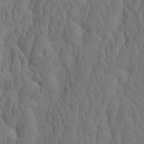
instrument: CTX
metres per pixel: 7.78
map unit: eHh
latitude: -1.9556
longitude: 15.4644
